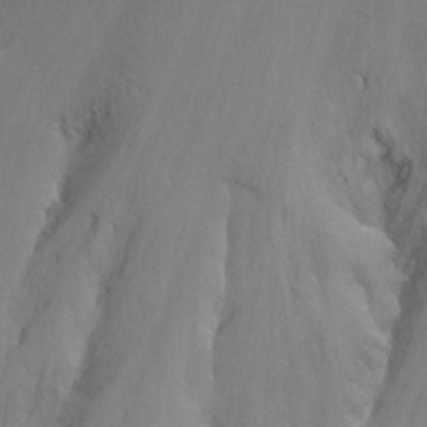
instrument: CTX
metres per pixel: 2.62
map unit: Nhu
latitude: -8.7274
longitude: -47.4427
